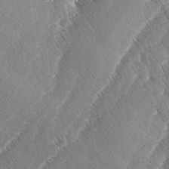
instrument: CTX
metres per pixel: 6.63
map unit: lAa
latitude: -3.8422
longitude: -129.7072
